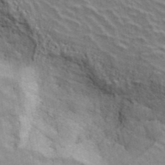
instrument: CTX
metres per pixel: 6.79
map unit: ANa
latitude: 41.6127
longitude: 32.4251
